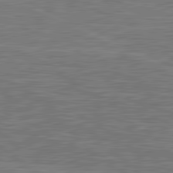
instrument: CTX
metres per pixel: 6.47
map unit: lApd
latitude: 81.4993
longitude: -167.8016
